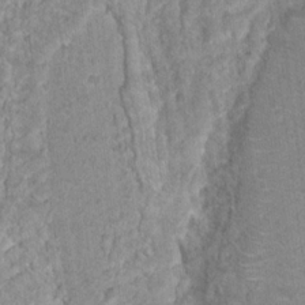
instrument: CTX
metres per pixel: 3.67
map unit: Nhu
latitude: 16.8947
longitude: -31.2159
